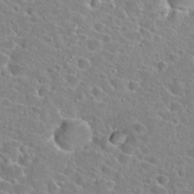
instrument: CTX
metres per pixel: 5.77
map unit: Hto
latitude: 24.0633
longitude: -46.2712
